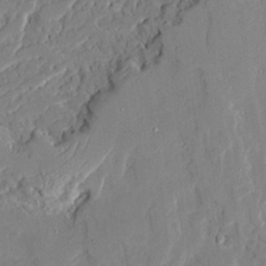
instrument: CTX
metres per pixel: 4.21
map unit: Ave
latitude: 22.4223
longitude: -129.3293
